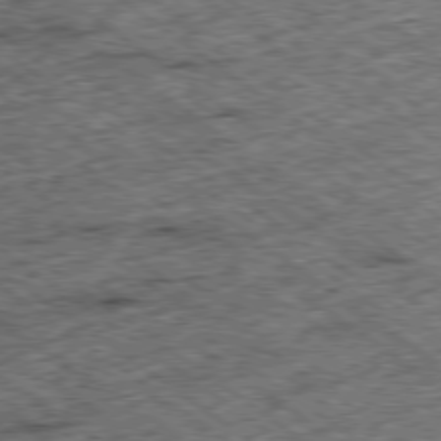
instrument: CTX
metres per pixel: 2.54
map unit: Hpe
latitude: -79.1242
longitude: 7.5777
